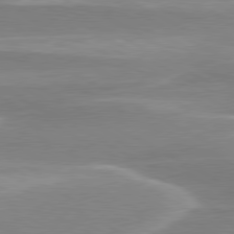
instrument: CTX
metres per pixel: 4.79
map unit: lApd
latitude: 79.8584
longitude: -114.8191
